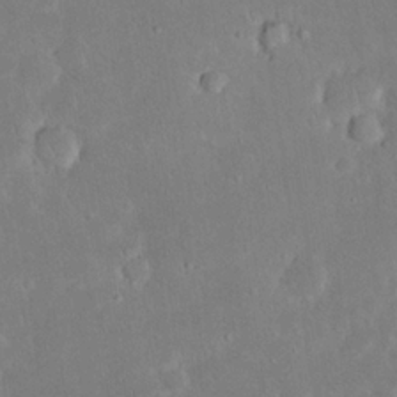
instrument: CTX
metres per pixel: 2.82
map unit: Nhu
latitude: 23.6883
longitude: -71.3104
